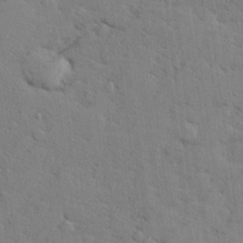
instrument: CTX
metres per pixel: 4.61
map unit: lHvf
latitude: 25.8016
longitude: 143.1809
